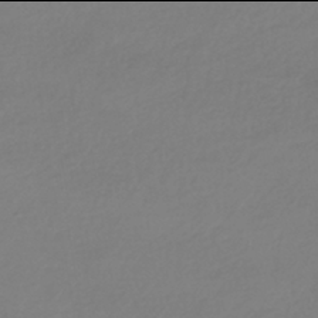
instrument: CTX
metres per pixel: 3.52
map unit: HNhu
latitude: -42.0094
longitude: 96.7274
